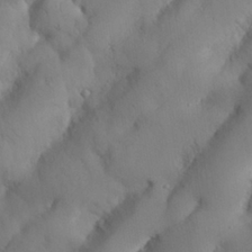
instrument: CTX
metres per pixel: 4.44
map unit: Nhu
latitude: 26.1011
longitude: -72.4034
